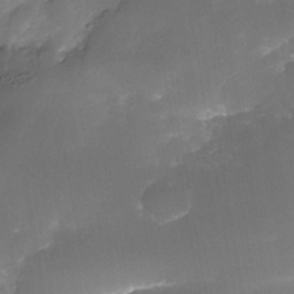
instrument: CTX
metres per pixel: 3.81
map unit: Nhe
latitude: -35.1998
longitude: -145.8583
